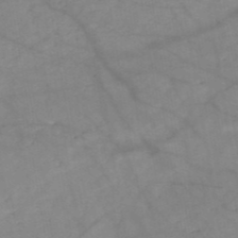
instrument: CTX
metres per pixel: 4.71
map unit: HNb
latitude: -50.4629
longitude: -39.8016
